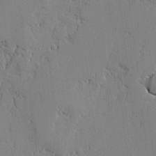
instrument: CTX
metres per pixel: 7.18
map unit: lAvf
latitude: -1.0865
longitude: -108.9513
